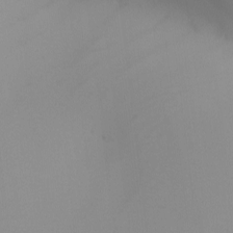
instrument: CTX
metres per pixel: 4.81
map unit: Nhu
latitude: -8.3495
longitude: -95.1026
